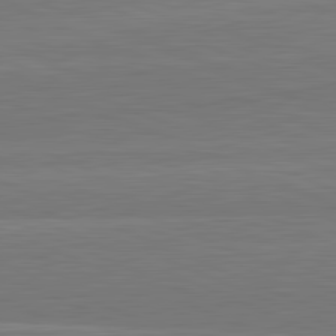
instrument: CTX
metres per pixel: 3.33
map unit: lApd
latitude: 82.3089
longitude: 166.7652
